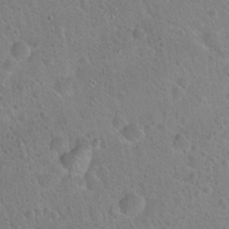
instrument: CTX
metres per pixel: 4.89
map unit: Hto
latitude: 21.6883
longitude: -50.6301
